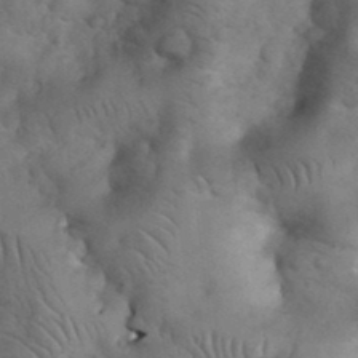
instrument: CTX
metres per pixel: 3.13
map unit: eHh
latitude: 33.9339
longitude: -67.0647
